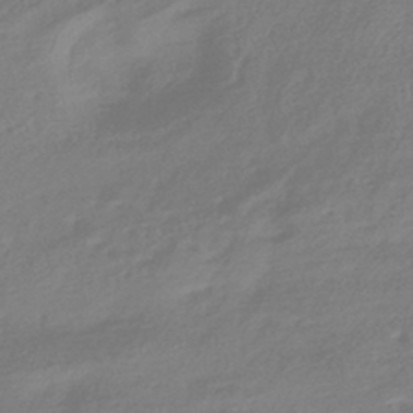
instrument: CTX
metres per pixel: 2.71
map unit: HNhu
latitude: -41.7477
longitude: 92.1606
